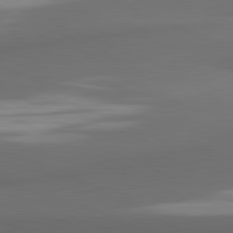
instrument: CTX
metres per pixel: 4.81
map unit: lApd
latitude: 81.7827
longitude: 171.8423
